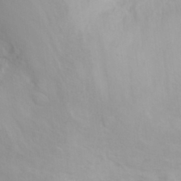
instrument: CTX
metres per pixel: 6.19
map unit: eHh
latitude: 31.8395
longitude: -60.5545
